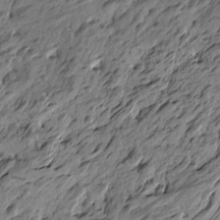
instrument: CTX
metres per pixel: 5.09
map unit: Htu
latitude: -5.9745
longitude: -178.8191
